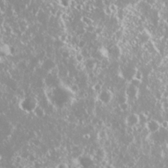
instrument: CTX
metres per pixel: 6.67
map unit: Nhu
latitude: 26.6680
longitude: -60.4034
